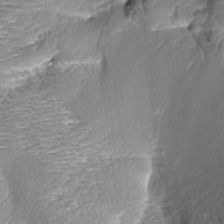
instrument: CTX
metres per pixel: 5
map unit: Aa
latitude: 8.5924
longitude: -134.1955
